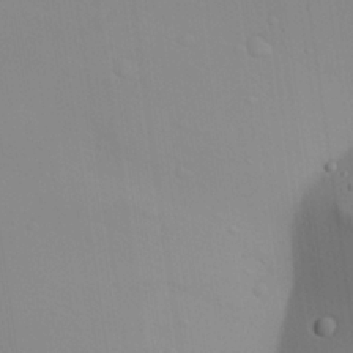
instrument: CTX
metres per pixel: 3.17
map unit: Ave
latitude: 23.1403
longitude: -136.9136
